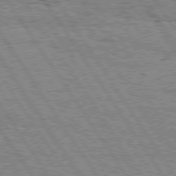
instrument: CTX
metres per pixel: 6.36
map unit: Hpe
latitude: 75.4804
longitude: -155.0647
